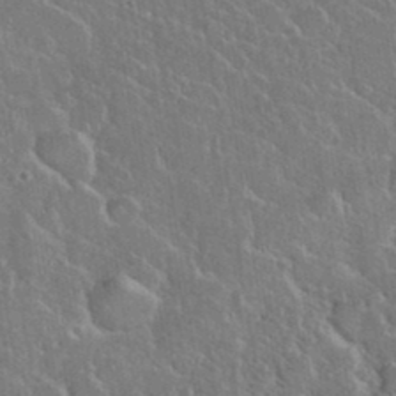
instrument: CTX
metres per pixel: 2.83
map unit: eHh
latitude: 37.6127
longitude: -61.1781
